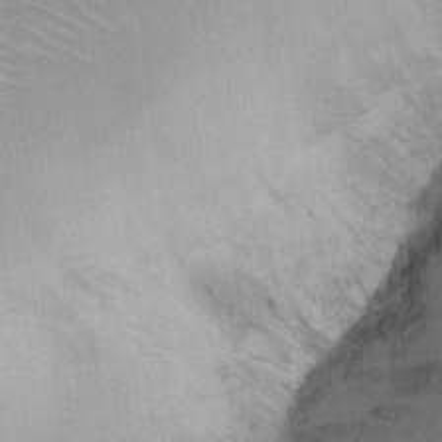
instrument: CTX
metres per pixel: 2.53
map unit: Ht
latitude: 8.9325
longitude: -38.2900
